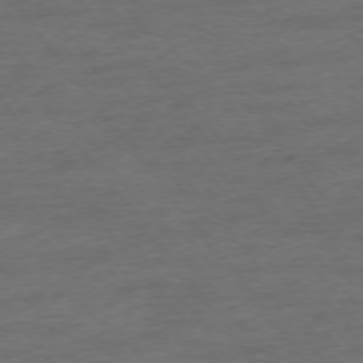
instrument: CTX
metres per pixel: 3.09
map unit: Ap
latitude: -75.9367
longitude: -84.7057
